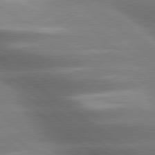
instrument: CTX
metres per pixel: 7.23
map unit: lApd
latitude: 79.5938
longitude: -118.3278
